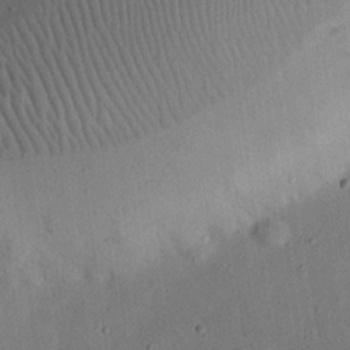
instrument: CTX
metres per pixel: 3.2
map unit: eHh
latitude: 24.2711
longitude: -68.8947
